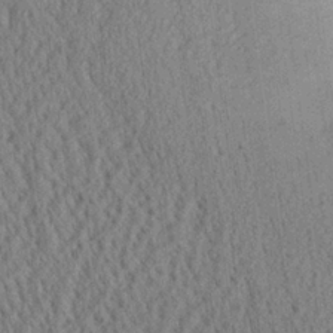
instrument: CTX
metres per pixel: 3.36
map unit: Aa
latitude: 24.4978
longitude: -134.8002
